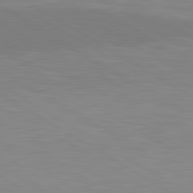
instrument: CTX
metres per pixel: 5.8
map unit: lApd
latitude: 81.1970
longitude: 160.4440
